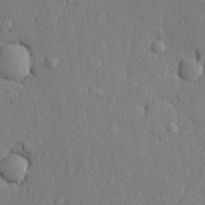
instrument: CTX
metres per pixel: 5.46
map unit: lHvf
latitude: 23.4804
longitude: 142.4251
